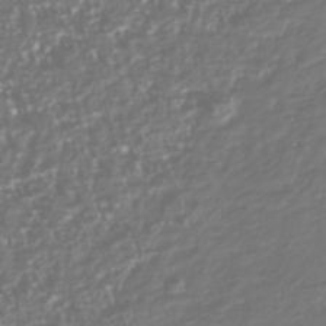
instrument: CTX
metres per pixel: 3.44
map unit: Nhu
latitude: -40.7085
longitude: -83.0080
